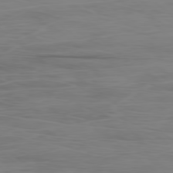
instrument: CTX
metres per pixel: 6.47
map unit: Ap
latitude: -79.1620
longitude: -71.1970
